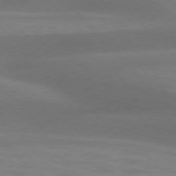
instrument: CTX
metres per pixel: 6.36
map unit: lApd
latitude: 76.4034
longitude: -59.5560
